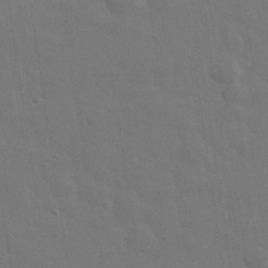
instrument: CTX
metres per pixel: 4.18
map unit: eHh
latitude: 33.7639
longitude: -70.4223
